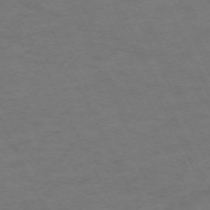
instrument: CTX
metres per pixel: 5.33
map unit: Hpe
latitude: -70.8975
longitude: 15.0298
